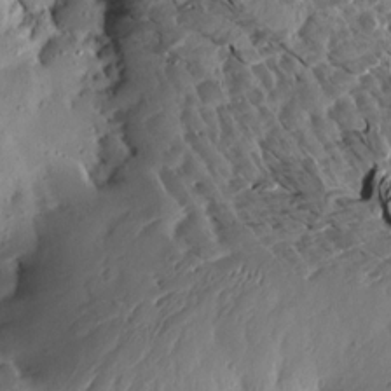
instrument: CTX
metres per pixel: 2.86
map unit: Aa
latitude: 12.8002
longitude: -140.9513
